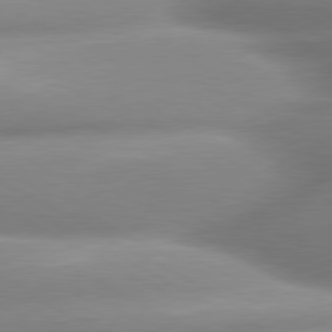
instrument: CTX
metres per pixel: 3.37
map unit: lApd
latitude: 80.2333
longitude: -158.6302
